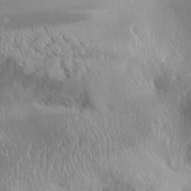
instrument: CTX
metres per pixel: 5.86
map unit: Aa
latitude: 32.9136
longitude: -141.2159
